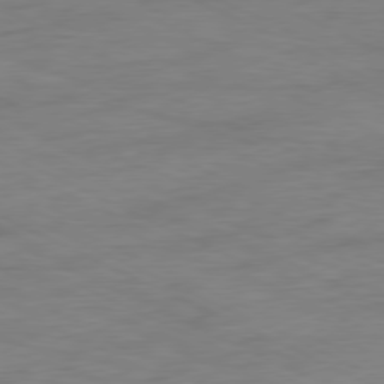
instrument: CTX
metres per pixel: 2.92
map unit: Ap
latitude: -77.8611
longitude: -74.1578
